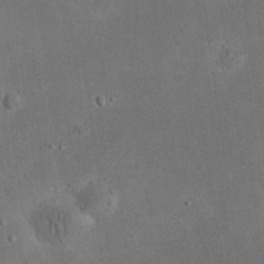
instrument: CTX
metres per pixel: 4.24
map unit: eHh
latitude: 24.5356
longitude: -68.1956
